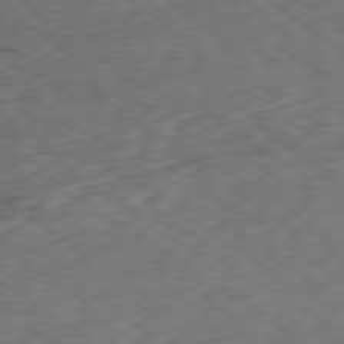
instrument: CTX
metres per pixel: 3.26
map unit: Ap
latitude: -79.5399
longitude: -72.8002
